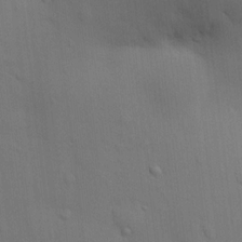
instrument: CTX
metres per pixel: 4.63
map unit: HNhu
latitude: 14.1011
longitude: 11.6533
